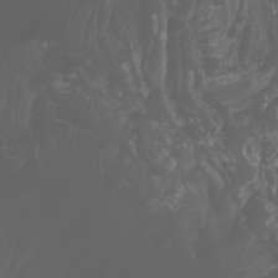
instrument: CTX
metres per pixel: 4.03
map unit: Nhu
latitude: -7.5021
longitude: -84.4034
